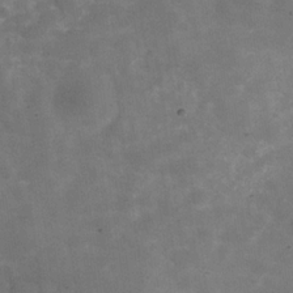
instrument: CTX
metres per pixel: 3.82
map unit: Hve
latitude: -30.1794
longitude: 93.5021
